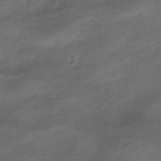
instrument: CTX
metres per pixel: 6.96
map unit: eHb
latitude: -42.8408
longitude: 84.9919
